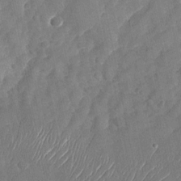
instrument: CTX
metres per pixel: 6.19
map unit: Nhu
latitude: -28.4440
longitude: -64.3845
